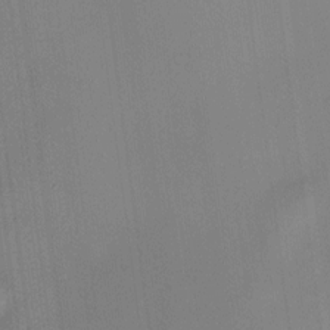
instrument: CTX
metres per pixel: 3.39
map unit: HNhu
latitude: 11.2915
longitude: 9.4076
